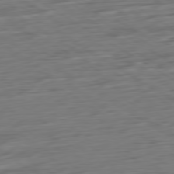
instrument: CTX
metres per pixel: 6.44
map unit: Ap
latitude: -79.9556
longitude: -54.3089
